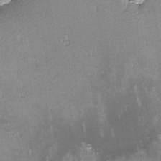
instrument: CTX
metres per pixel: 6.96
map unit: lHvf
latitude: -12.5763
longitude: -104.0255
